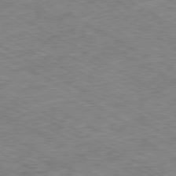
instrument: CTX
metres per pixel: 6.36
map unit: Ap
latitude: -80.4251
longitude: -85.7072
